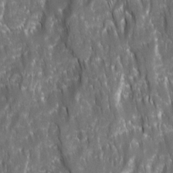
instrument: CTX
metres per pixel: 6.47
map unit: Ave
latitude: 15.6505
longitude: -134.0444
